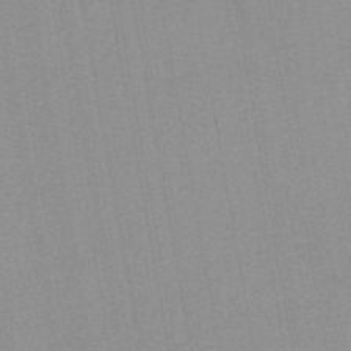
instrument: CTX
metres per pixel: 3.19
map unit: lHb
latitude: -44.0094
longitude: 73.1620
